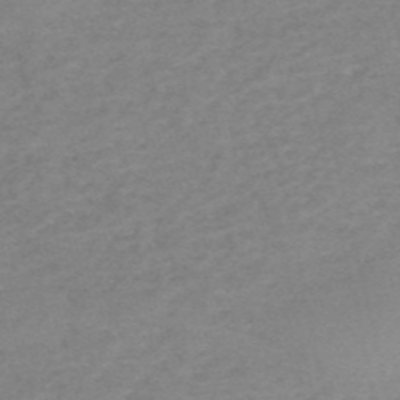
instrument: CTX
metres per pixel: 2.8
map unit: HNb
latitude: -54.7274
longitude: -41.1592
